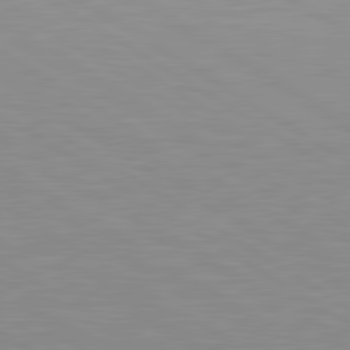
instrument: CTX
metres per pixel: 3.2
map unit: lApd
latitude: 81.1214
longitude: 161.1620
